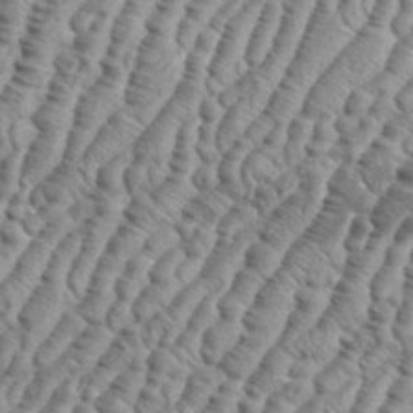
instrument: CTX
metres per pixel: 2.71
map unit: eHh
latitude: 36.8002
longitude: -136.9514
